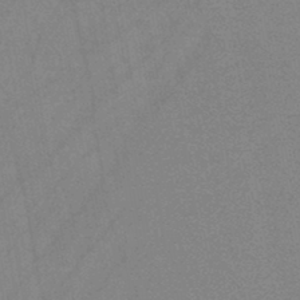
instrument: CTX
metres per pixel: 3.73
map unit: HNb
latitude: -44.8219
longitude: -40.4789
